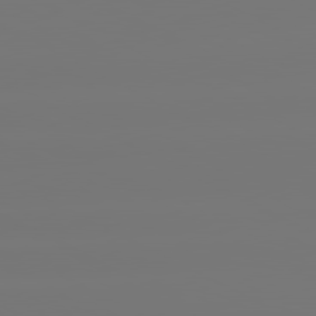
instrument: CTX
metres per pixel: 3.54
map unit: lApd
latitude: 80.8569
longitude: -148.0255
